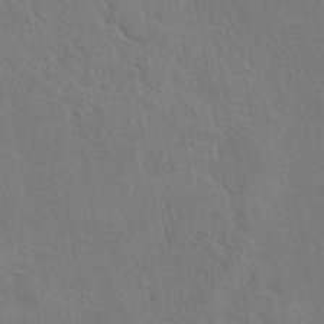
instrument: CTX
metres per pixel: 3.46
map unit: eAb
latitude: 43.0270
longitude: 113.3699
